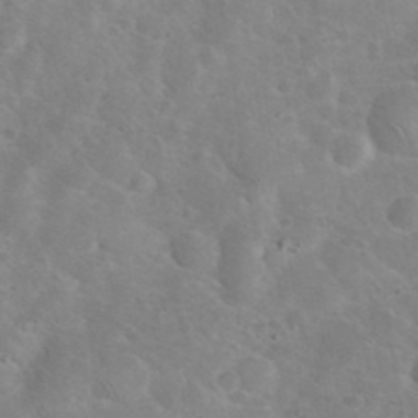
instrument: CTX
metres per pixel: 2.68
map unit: eHh
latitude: 36.9136
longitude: -66.3467
